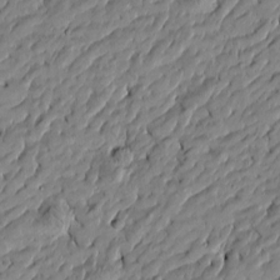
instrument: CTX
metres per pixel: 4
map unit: Htu
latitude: -5.9367
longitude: 177.5588
